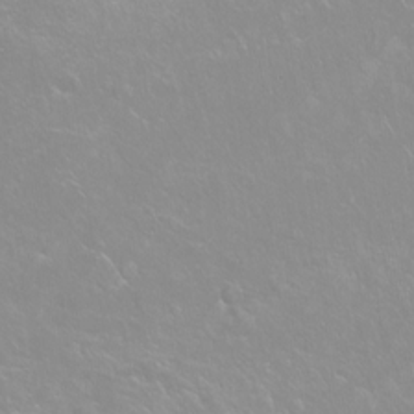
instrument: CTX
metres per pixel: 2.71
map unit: Ht
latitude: -14.9731
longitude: -43.0270
